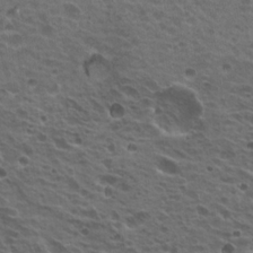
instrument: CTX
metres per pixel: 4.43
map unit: Hto
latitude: 19.8583
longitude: -32.2145
